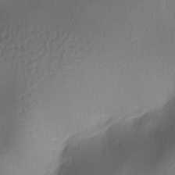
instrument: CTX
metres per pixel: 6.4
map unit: lAa
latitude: -6.1228
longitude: -123.4615
